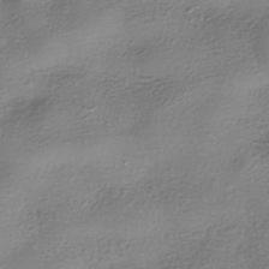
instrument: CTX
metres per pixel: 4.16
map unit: HNhu
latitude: -41.0864
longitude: 99.7477
